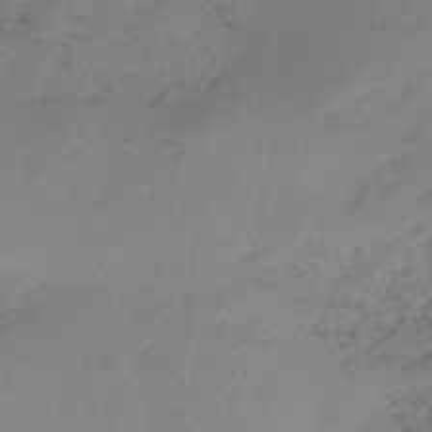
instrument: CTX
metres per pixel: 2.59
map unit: HNb
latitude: -44.6141
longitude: -43.1025
